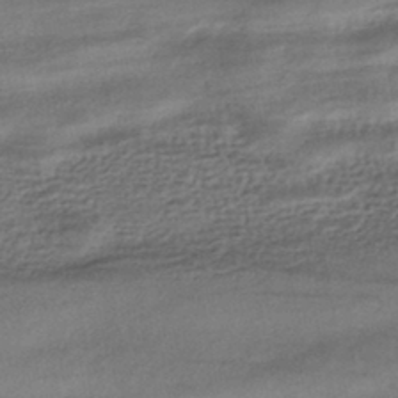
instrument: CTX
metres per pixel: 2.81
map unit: HNhu
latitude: -42.3495
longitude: 104.4062
